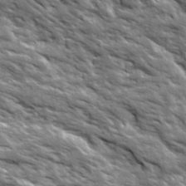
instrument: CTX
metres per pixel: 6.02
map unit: Ave
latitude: 19.3859
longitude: -135.2915
